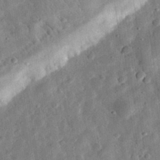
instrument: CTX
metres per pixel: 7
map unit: eHh
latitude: 31.7261
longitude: -76.9513
